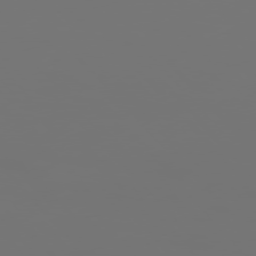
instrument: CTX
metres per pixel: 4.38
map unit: Hpe
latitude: 76.0255
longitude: -143.5938
